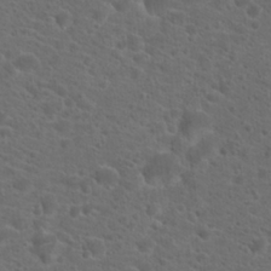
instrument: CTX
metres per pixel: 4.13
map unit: Hto
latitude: 19.9717
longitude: -38.5924
